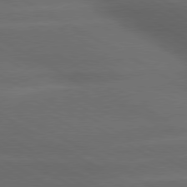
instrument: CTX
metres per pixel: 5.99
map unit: lApd
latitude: 79.3860
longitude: -118.5734
